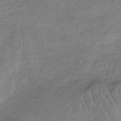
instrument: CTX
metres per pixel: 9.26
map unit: HNb
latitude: -33.8801
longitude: 58.4062
